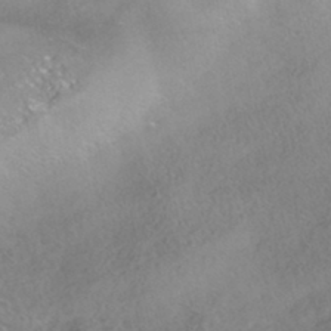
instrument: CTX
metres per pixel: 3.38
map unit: HNhu
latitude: -42.1605
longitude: 103.5210
